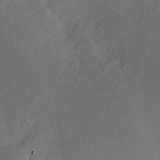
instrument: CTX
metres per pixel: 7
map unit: Hve
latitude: 18.1766
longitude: 150.7085
